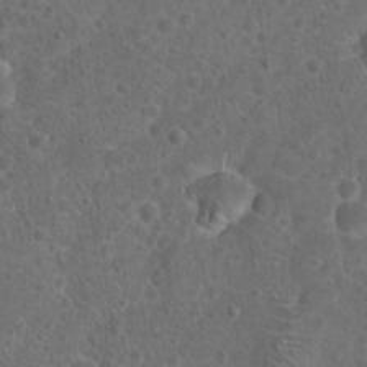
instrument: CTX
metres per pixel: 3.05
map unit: Hto
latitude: 18.0255
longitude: -41.5749
